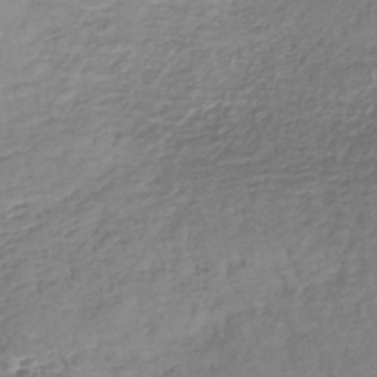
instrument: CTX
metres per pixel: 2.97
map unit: lHb
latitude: -38.0094
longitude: 68.1038
